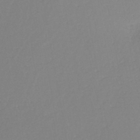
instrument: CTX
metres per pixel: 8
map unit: eHh
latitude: -45.4643
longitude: -29.0647
